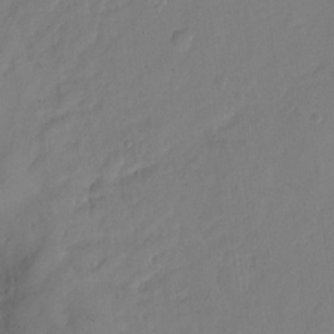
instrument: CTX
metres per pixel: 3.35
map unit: Nhu
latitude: -8.9542
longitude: -47.1215
